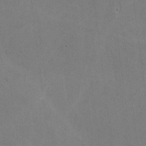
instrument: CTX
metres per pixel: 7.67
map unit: lHvf
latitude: -9.8422
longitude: -102.0633
